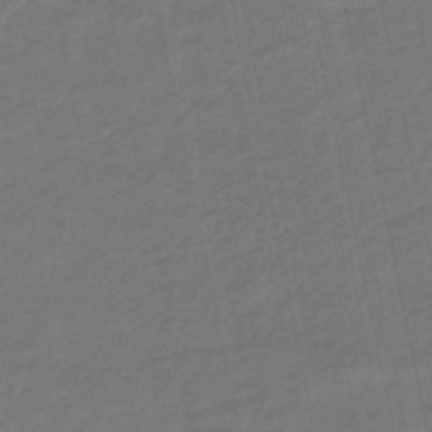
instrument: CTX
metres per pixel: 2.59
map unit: eHb
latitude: -46.3117
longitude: 87.9556
